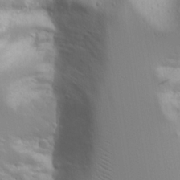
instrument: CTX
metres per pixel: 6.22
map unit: Aa
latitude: 20.9892
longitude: -124.3089
